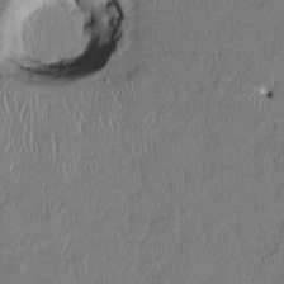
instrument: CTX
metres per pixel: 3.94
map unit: HNhu
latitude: 2.0255
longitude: -5.3671
